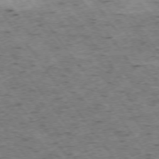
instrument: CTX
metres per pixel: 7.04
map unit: Hpe
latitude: -75.1620
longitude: 4.1416
